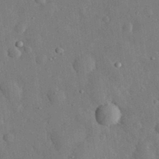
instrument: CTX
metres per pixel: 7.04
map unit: eHh
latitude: 31.6505
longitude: -77.7827
